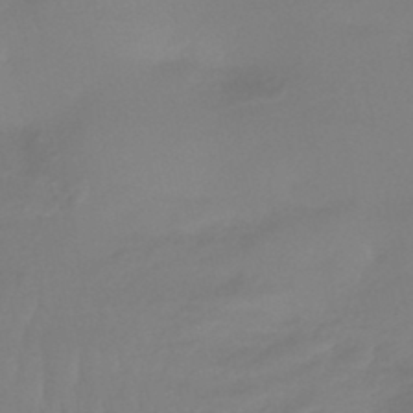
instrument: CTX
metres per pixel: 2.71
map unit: HNhu
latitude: -45.8422
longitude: 92.1039
